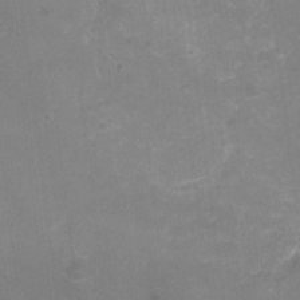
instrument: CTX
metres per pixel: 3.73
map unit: Nhu
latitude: -16.5385
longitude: -57.4993
